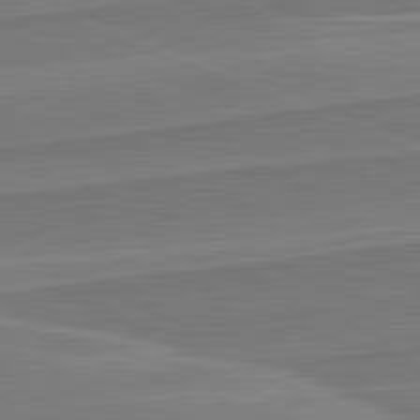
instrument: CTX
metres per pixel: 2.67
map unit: lApd
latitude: 82.1955
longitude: 141.3698
